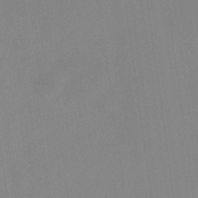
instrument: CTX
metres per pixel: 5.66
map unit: eHb
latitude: -37.1431
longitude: 75.0487
